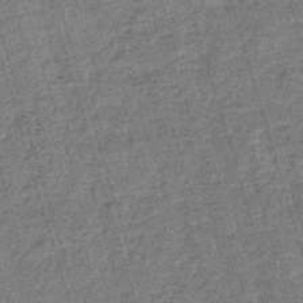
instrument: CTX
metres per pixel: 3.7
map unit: lHb
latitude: -45.6155
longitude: 78.0661
